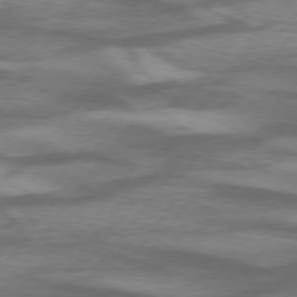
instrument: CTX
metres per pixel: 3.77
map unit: lApd
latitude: 75.1970
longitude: -78.8191
